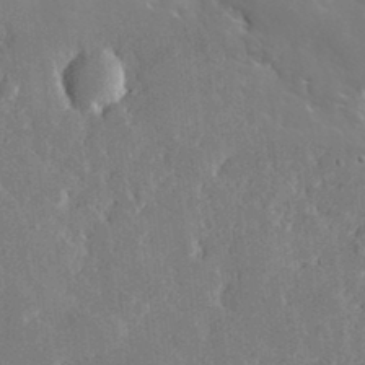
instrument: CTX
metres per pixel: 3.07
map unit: lHvf
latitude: 33.4237
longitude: -91.0270
